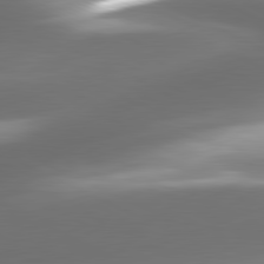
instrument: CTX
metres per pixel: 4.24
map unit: lApd
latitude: 81.0836
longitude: -142.3090
